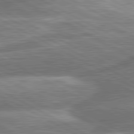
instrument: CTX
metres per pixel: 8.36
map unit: lApd
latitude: 80.8002
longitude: -166.6679
